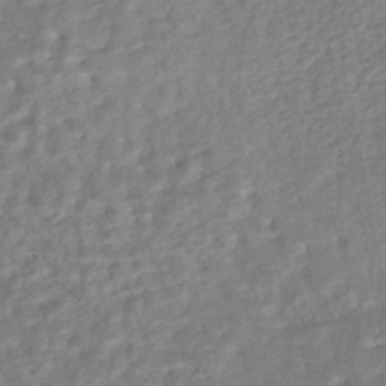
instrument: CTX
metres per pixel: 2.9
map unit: HNhu
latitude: -44.3306
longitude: 101.8611
